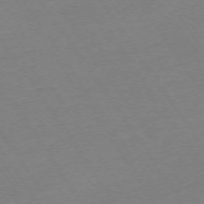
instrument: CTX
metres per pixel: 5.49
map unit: Ap
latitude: -73.6533
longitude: -85.6316
